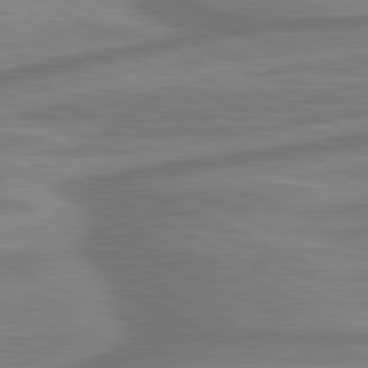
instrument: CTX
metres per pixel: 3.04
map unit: lApd
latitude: 81.3482
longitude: -174.1200
